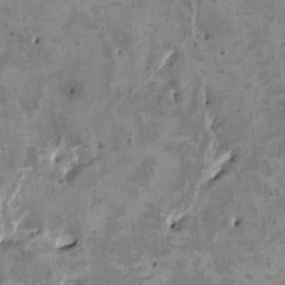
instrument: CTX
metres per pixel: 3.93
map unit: HNhu
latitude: 2.8758
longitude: -3.8394
